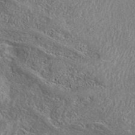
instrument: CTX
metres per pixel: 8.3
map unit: eAb
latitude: 37.3482
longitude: 112.7841
